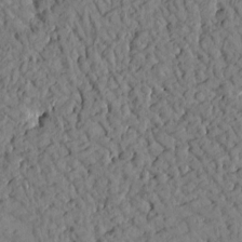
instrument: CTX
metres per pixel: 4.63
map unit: Htu
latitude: 0.7435
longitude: 176.5763
